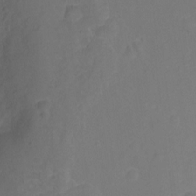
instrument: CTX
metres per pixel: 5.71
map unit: Ht
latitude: -10.9542
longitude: -35.5182
